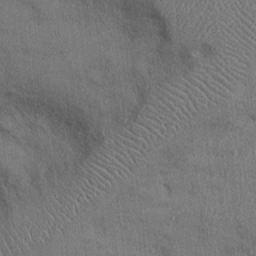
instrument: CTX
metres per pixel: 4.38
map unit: Ht
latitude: -2.9919
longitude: -13.8961
